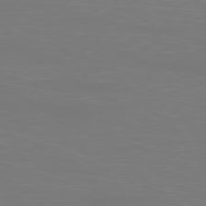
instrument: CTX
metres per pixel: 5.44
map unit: Ap
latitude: -80.4251
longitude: -59.9906
